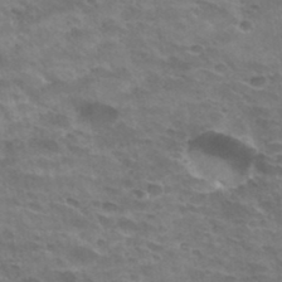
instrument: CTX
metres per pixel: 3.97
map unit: Hto
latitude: 33.5749
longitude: -42.9325
